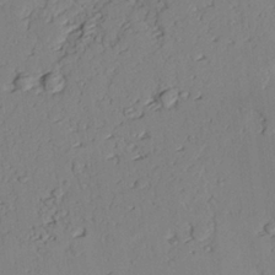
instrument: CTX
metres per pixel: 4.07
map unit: lAvf
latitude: 25.4048
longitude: -111.1025
